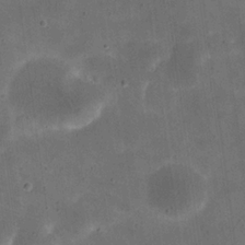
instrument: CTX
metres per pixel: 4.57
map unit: eHh
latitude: 20.7435
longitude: -66.6112
